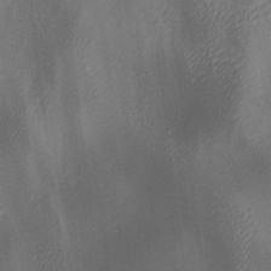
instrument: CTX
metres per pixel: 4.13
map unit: lAa
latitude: 3.1781
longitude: -115.5560
